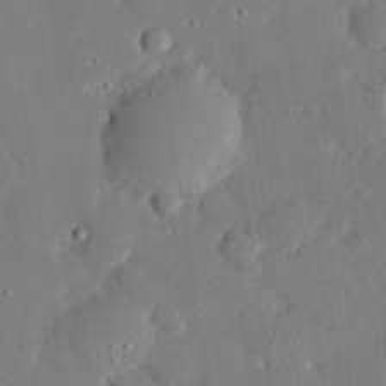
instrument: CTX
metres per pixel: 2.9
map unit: eHh
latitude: 29.0647
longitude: -81.3293
